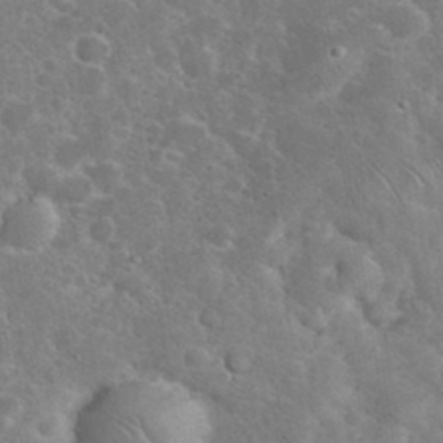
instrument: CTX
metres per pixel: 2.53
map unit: eHh
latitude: 35.8394
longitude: -65.9528
